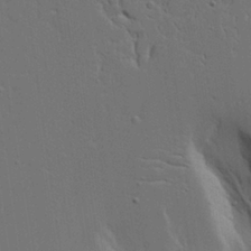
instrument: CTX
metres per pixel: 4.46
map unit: Aa
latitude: 18.8758
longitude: -126.4979
